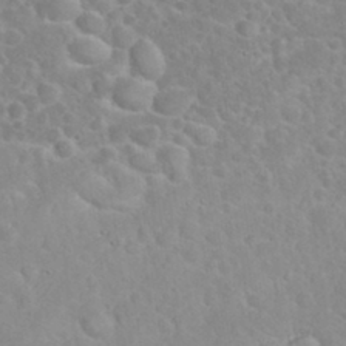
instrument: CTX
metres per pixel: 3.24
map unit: eHh
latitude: 32.2711
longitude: -61.0836
